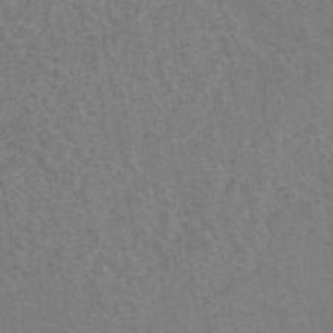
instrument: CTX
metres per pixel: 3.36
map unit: eHh
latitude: -40.3117
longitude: -29.7638
